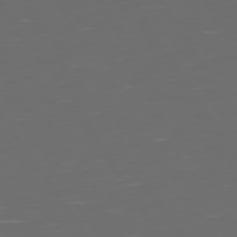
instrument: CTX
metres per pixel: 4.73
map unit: Hpe
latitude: 73.7450
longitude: -127.0081
